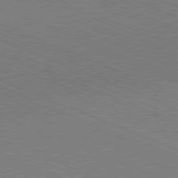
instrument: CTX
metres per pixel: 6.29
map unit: Hpe
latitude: -81.6155
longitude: 16.9164
